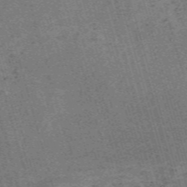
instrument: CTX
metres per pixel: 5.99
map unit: Nve
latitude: -59.6721
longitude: 64.2173
